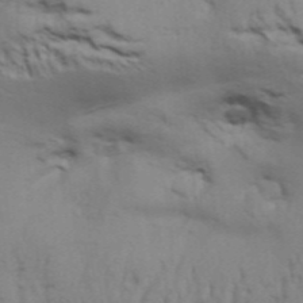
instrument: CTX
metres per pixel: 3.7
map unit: Aa
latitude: 32.8947
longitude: -135.9528
